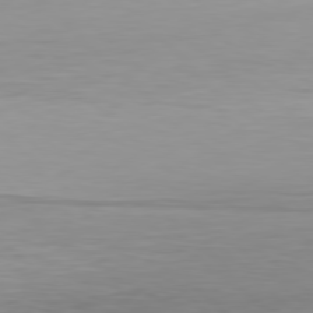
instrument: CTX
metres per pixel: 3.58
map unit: Hpe
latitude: 78.2901
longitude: -167.8772
